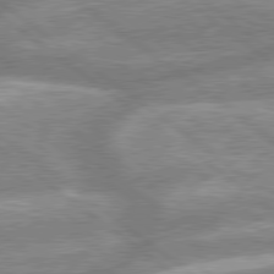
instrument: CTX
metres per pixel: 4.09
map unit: lApd
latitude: 79.1403
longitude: -158.5168
